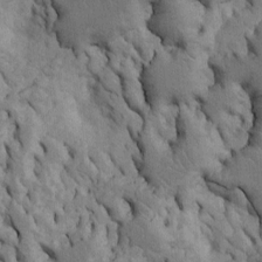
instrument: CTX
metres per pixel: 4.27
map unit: Htu
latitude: -4.7841
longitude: 156.8408
